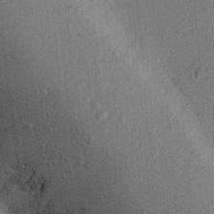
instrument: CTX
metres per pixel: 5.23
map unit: Aa
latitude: 21.0459
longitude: -144.1578
